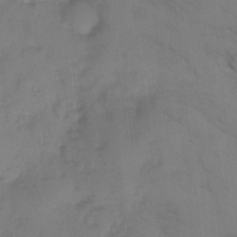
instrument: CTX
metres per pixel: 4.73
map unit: Ave
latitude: -0.6708
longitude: -111.9528
